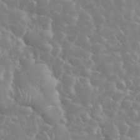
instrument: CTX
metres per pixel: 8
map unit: eHh
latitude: 35.1025
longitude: -60.0255
